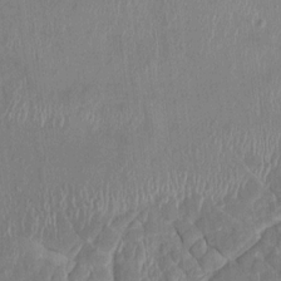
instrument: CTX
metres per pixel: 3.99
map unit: HNhu
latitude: 4.3656
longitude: -6.3278
